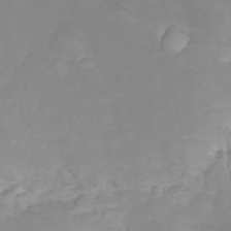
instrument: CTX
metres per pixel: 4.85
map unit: eHh
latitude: 31.7072
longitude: -65.4048
